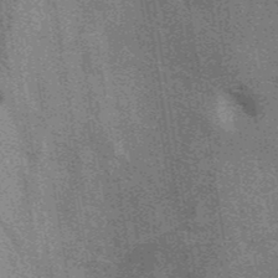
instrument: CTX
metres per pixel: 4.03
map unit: eAb
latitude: 41.1403
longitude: 107.0865
